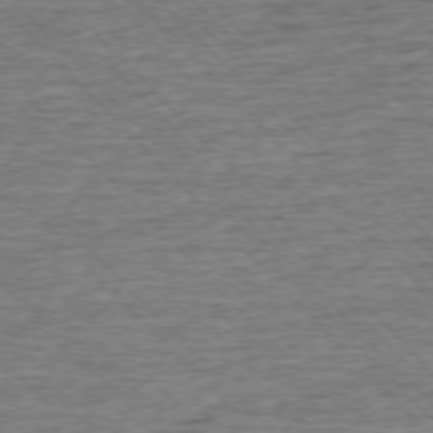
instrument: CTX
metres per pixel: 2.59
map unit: Ap
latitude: -76.1417
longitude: -92.2711
